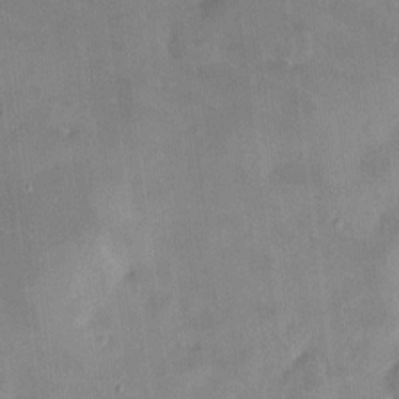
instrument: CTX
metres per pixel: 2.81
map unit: HNhu
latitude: 6.3089
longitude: 7.4643
